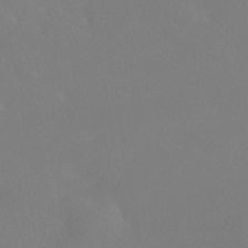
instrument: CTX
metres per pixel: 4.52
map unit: HNhu
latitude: -41.4265
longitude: 93.8044
